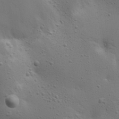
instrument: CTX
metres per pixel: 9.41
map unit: Ave
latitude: 17.0836
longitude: -139.0269
